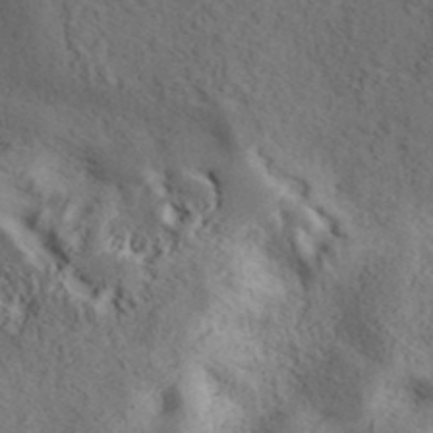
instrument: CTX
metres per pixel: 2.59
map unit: ANa
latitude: 39.9339
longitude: 18.0472
